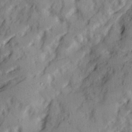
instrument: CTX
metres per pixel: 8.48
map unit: Ave
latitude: 22.1767
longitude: -131.4616
